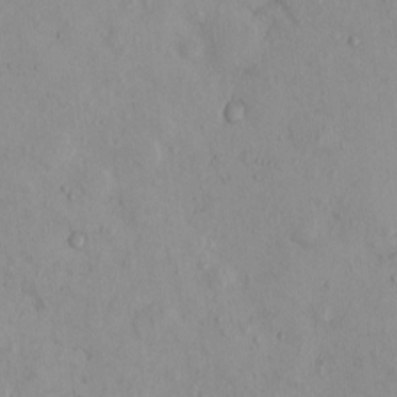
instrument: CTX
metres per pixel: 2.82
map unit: eHh
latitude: -0.1417
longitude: 16.2173
